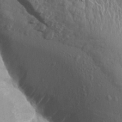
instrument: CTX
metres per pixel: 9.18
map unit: Aa
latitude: 14.4790
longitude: -143.1970
